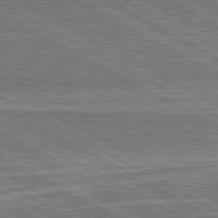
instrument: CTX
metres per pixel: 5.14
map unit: lApd
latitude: 80.7435
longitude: 144.1984
